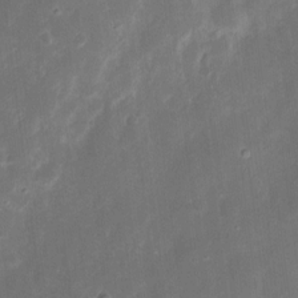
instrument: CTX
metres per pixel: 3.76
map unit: eHh
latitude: 9.0081
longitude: -71.2348
